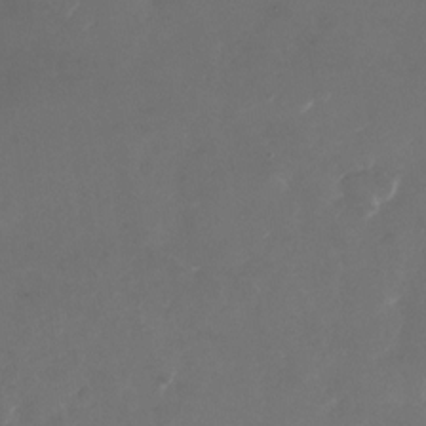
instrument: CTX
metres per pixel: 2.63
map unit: Nhu
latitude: -27.5399
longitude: -72.8947
